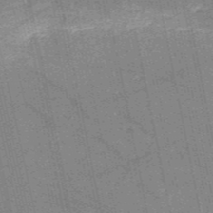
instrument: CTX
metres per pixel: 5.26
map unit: HNb
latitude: -53.5966
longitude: -40.1010
